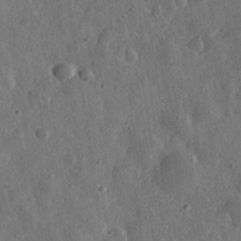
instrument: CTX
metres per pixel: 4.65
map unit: eHh
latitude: 32.0633
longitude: -78.4979
